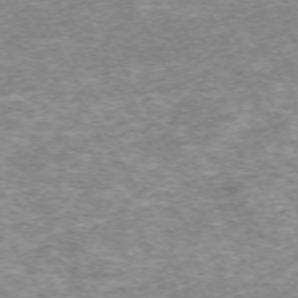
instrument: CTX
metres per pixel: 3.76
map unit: Hpe
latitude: -70.6330
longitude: 13.1242
